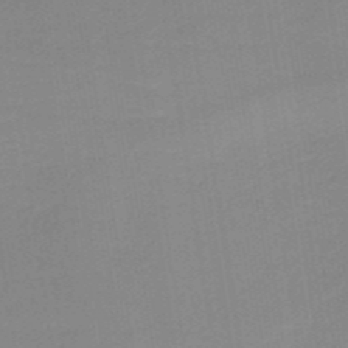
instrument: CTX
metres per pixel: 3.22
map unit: HNb
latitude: -49.4644
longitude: -48.8191
